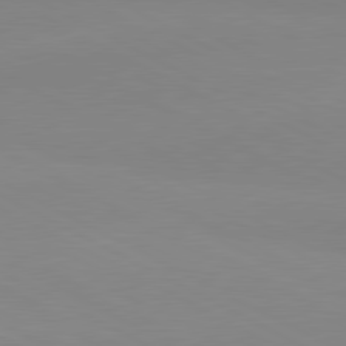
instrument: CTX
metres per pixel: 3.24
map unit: lApd
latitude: 80.8002
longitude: 179.6344
